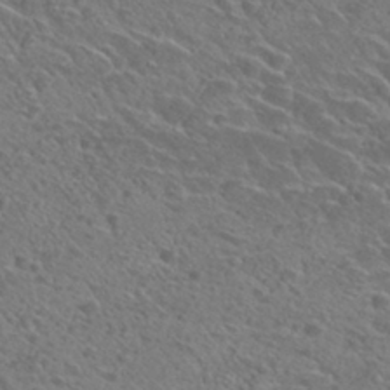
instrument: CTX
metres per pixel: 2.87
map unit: Nhu
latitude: 29.6505
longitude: -48.6679
